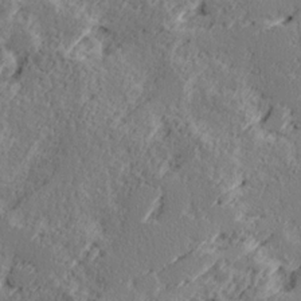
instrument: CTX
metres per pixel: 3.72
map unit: Ave
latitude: 16.5735
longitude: -138.0444
